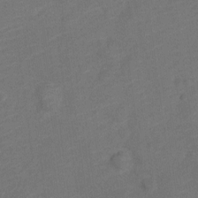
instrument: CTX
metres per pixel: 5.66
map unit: Nve
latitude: -18.9731
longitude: 108.9164
